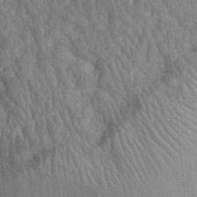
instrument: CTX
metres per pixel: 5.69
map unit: eHh
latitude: 28.9891
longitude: -76.8191
